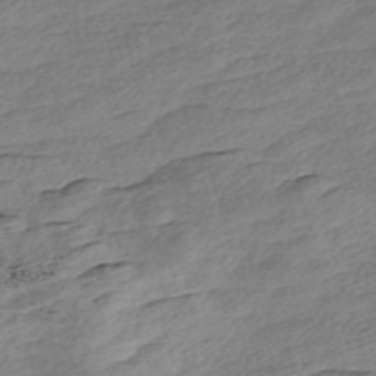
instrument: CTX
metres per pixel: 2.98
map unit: Nve
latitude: -58.1983
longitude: 54.0850
